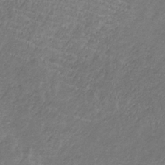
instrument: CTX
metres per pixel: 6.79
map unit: HNb
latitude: -32.8219
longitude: 59.6343
